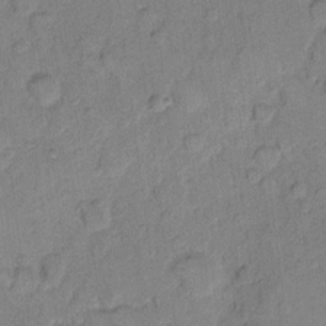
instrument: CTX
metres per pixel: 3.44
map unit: eHh
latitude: 11.3482
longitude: -64.8947
